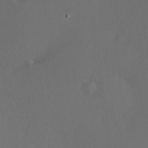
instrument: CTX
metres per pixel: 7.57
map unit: Hve
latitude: 12.7435
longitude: -90.1767
